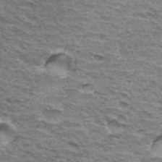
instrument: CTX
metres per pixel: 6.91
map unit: Hto
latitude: 34.7057
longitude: -43.0081
